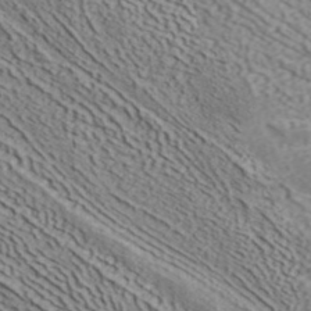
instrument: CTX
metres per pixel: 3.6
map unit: ANa
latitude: 40.8380
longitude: 33.8423
